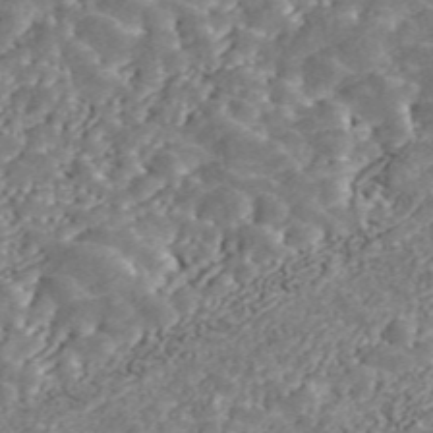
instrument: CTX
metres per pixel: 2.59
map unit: ANa
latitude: 45.5182
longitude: 37.6344
